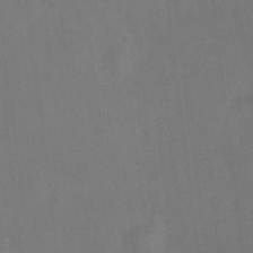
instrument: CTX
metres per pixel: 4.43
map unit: Ht
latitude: 2.2522
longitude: -23.0458
